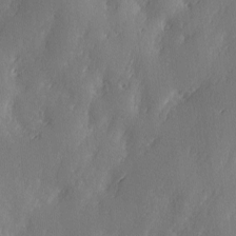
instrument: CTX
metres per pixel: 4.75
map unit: Ave
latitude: 2.2333
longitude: -111.6883
